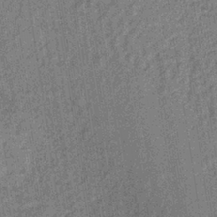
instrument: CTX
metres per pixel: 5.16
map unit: lHb
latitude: -35.8800
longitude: 63.7855
